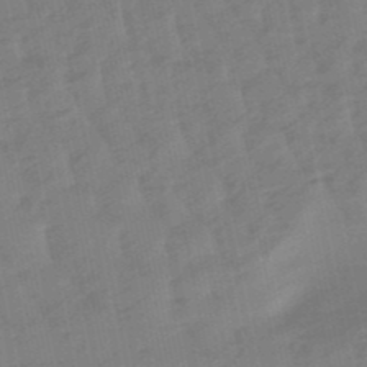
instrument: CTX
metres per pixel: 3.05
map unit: lHb
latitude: -49.3321
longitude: 79.5777
